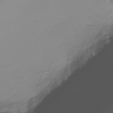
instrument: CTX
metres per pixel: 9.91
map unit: Ht
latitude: -16.6897
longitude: -43.4615
